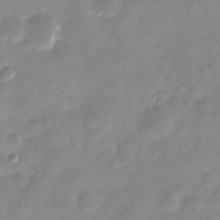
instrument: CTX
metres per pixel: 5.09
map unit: Nve
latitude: -23.8800
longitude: 105.5399
